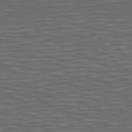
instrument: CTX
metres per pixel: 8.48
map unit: Hpe
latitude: 75.1025
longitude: -125.7260
